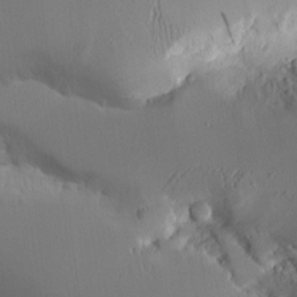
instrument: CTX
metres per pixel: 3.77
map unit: Aa
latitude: 11.0081
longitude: -126.6680
